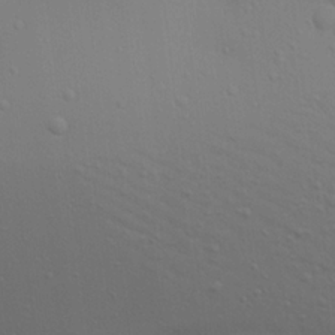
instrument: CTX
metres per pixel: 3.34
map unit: Aa
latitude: 21.9717
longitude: -142.7624
